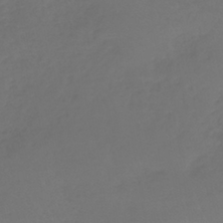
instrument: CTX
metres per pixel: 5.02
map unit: lHb
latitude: -38.9731
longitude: 70.4062
